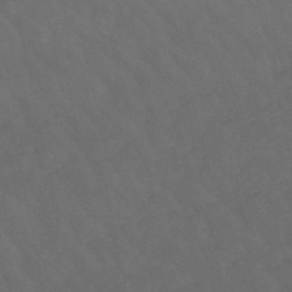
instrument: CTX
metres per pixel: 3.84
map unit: lHb
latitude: -47.4832
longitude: 70.3684
